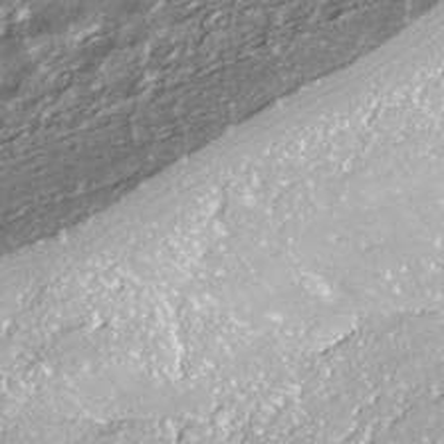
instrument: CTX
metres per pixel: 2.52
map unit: ANa
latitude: -38.4251
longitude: 97.6533
